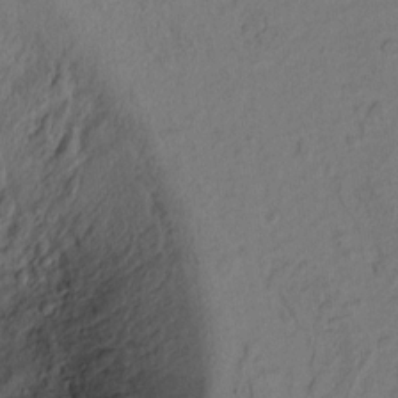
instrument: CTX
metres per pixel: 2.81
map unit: lAvf
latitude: 9.0081
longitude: 165.9556
